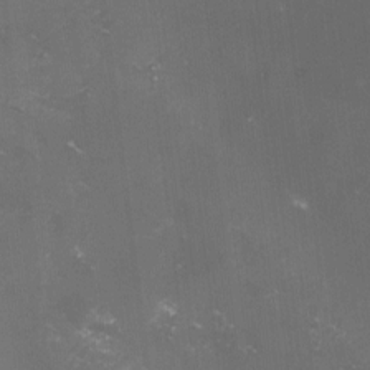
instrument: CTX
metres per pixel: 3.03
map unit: lHvf
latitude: -13.4455
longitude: -100.8191
